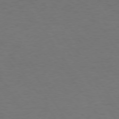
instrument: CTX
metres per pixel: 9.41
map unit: Hpe
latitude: 74.1578
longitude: -130.3279
